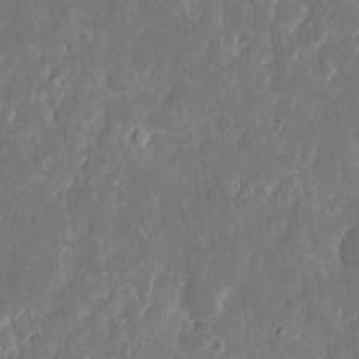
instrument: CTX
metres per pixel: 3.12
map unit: eHh
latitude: 14.1200
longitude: -72.6680
